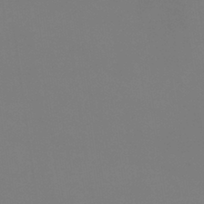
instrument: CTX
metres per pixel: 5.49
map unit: eHb
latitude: -37.8611
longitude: 75.2943
